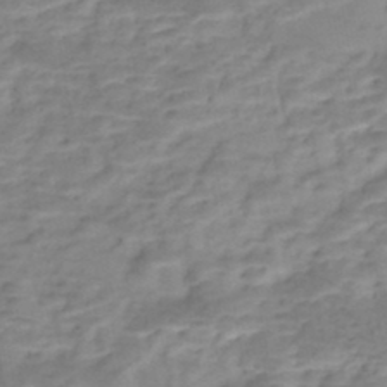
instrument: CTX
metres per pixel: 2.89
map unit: Nhe
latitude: -46.4818
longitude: 152.2739
